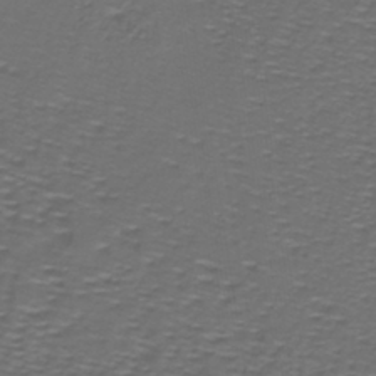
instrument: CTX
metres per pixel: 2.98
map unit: lHb
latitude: -39.9178
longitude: 58.8596
